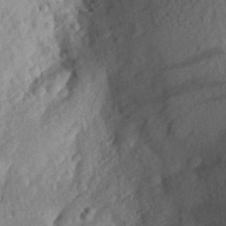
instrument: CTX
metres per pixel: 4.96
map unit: Aa
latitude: 25.8583
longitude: -146.5168
